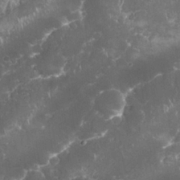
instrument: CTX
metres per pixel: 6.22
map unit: Nhu
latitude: 26.3845
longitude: -61.2915
